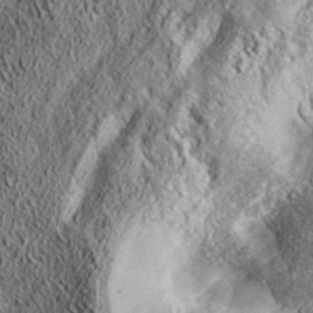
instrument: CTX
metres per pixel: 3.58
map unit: ANa
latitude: 38.8380
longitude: -91.6316
